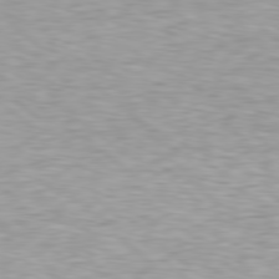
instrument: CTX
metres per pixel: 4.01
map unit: Hpe
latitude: 78.4601
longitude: -172.0444
